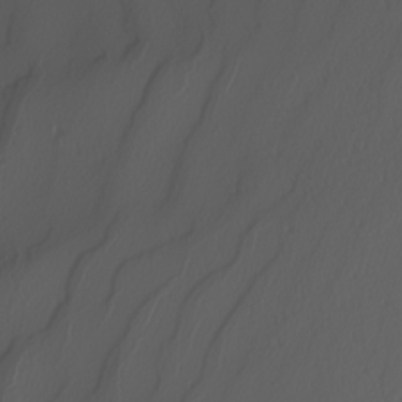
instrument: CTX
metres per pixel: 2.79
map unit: Nhu
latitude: -7.8611
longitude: -95.4993
